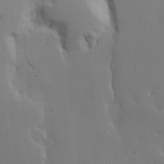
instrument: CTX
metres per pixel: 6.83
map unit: lHvf
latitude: 21.5182
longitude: 145.7856
